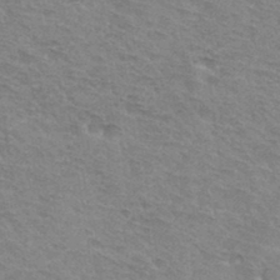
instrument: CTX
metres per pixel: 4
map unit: Hto
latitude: 33.5938
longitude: -45.1592
